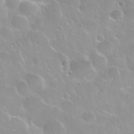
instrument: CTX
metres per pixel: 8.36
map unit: Nhu
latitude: 29.2726
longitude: -54.8380
